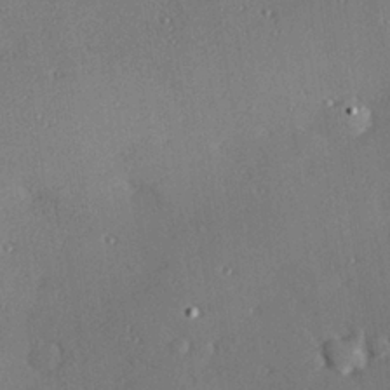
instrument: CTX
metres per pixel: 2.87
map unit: Hve
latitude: 26.9325
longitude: -91.0270
